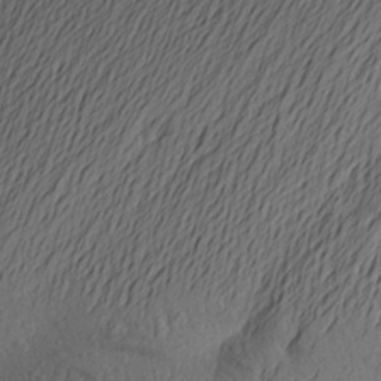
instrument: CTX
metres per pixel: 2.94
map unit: Aa
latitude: 24.9702
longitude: -145.7827
